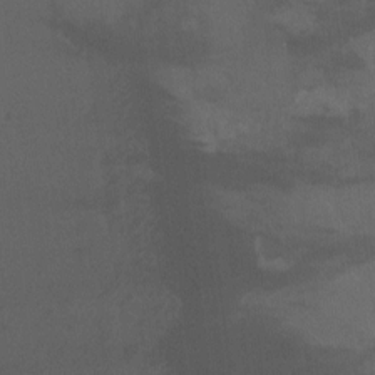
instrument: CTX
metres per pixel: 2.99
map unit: Aa
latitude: -7.4643
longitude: -80.0444
